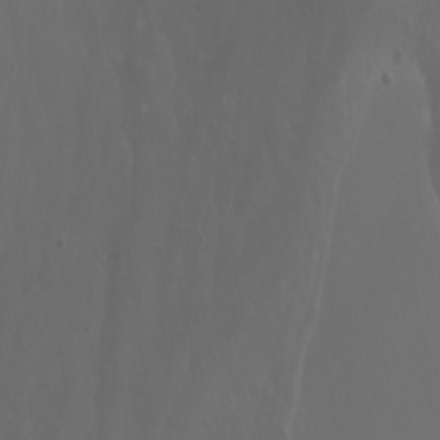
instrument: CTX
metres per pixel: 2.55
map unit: Nhu
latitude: -4.9919
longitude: -90.2334
